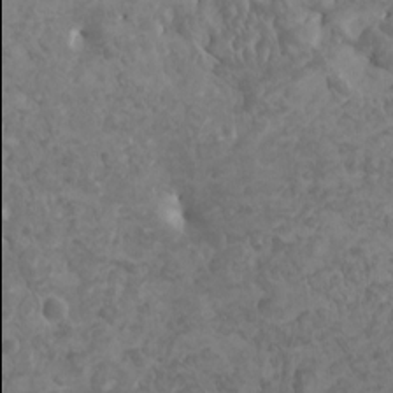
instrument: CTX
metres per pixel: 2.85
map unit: HNhu
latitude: -0.6330
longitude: 2.0094
